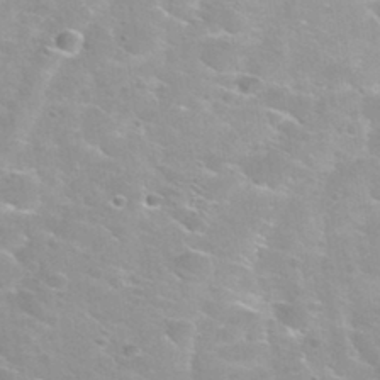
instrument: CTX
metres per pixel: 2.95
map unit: Hto
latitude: 30.1767
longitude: -46.7436
